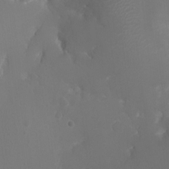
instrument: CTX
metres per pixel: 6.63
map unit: Ht
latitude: -1.1054
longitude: -18.4034
